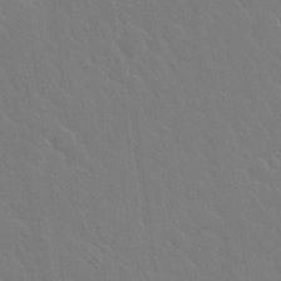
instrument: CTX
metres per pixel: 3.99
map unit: Hto
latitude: 17.9528
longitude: -39.8205
